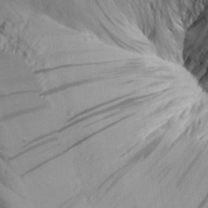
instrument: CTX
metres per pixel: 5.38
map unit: Aa
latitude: 30.4601
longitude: -134.4790
